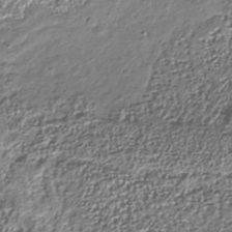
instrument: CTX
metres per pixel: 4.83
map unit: Nhu
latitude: -41.3509
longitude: -85.9528
